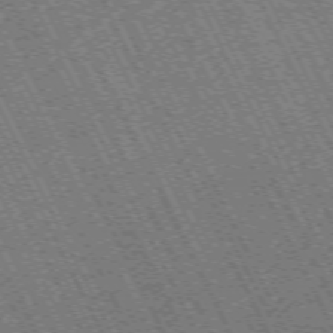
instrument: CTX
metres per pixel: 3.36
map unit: Hpe
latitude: -71.5966
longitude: 10.2551
